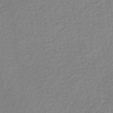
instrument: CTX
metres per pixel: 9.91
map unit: lHb
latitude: -36.3873
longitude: 71.2754
